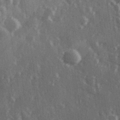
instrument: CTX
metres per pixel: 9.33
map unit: Hve
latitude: 26.5546
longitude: 147.4643
